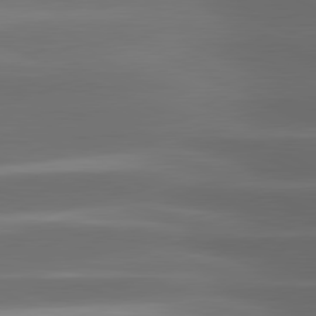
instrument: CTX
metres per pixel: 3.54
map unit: lApd
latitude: 81.2348
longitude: -143.0081
